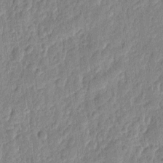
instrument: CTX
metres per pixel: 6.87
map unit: eHh
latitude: 7.4237
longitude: -74.3089
